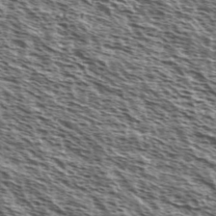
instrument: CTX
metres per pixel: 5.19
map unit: Ave
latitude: 37.9150
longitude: -110.8569
